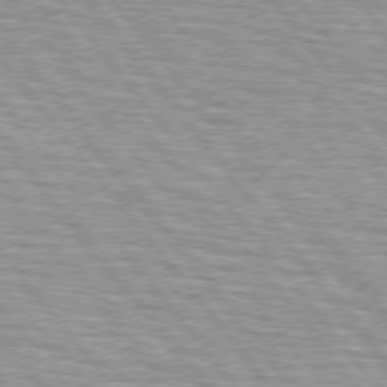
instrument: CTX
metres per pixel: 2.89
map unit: lApd
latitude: 75.1970
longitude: -76.2900
